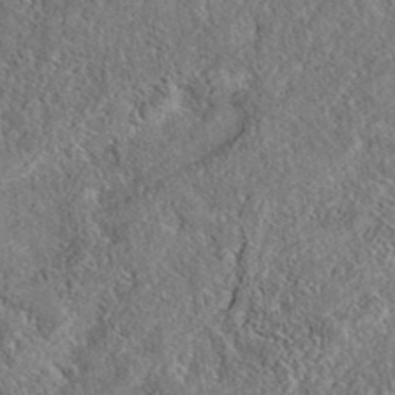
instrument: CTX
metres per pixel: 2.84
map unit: eAb
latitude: 37.7261
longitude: 112.0094
